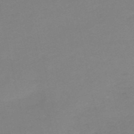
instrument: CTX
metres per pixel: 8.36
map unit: HNb
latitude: -52.4062
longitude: -52.0444
